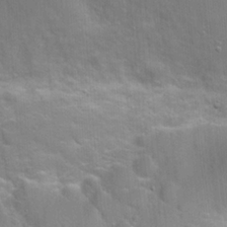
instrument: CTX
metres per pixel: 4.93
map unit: Hto
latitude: 21.9528
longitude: -52.2523
